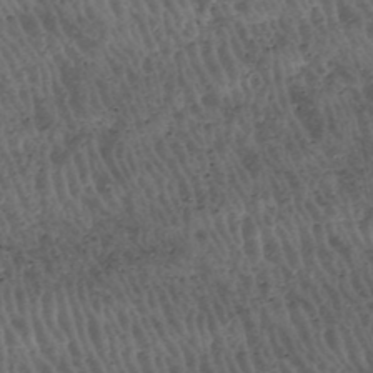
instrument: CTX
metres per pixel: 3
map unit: HNhu
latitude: -47.7666
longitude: 28.8030
